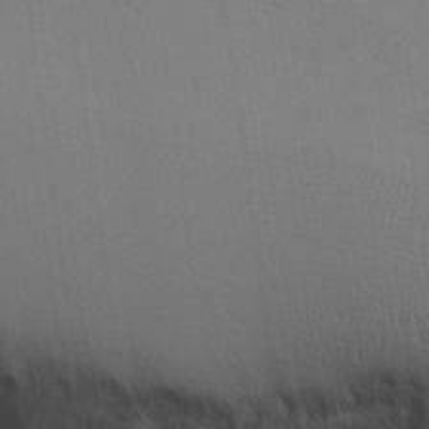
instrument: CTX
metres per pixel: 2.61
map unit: Aa
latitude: 19.1403
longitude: -126.4979
